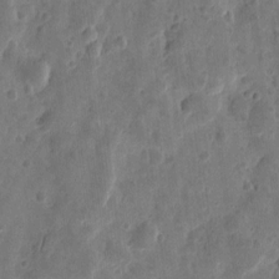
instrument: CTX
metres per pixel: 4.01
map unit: eHh
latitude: 9.0836
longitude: -73.7261
